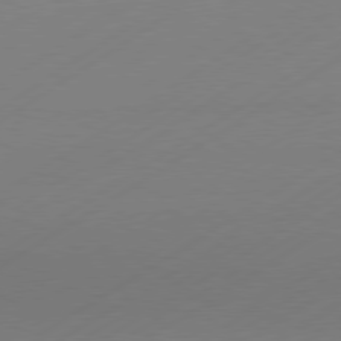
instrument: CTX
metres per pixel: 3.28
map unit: Hpe
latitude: -80.9731
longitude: 14.5574
